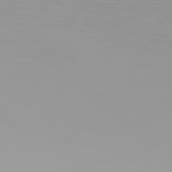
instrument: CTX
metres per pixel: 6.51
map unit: Hpe
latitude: 78.2901
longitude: -145.5560
